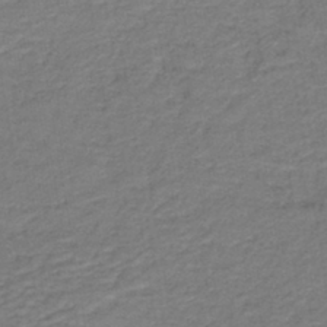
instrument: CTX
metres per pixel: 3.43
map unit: lHb
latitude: -41.7289
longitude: 53.5399
